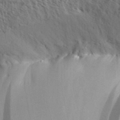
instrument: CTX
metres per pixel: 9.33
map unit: Aa
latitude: 31.4616
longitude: -139.9906
